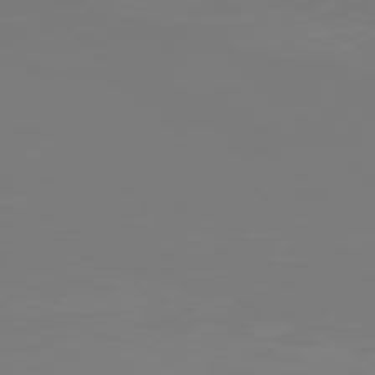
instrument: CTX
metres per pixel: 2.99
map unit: Hpe
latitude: 77.6316
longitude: -136.1011
